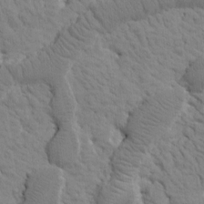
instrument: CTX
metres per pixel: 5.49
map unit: Htu
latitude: -1.4077
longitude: 174.1983
